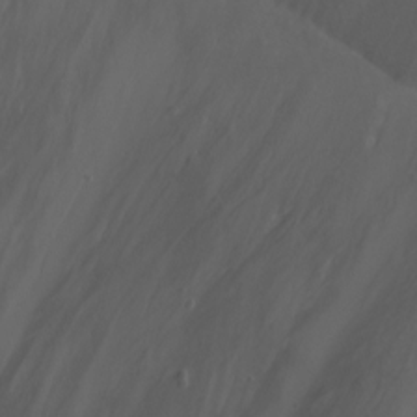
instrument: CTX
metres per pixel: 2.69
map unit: Nhu
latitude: -6.6707
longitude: -77.0080
